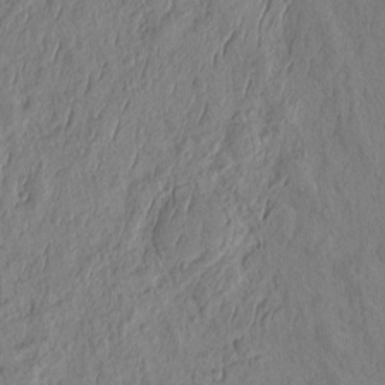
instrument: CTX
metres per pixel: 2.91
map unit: eHh
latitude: -2.5573
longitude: 14.6519
